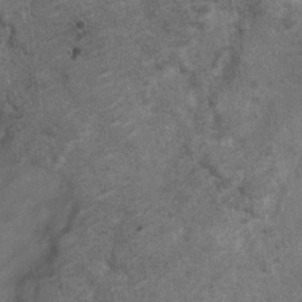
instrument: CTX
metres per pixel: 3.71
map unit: Nhu
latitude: 6.4601
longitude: -22.8569
